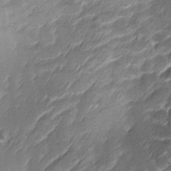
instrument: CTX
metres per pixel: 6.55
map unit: Ave
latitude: -8.5007
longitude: -122.9136
